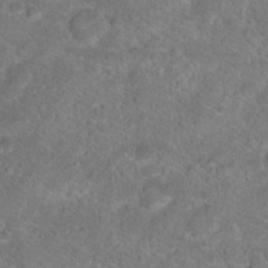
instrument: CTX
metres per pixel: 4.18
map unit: Hto
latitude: 17.8772
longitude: -37.3482
